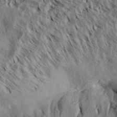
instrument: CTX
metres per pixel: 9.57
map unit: Aa
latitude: 32.7057
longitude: -137.6127
